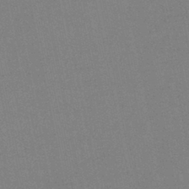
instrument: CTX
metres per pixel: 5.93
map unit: lHb
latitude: -42.1983
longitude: 67.2943
